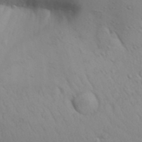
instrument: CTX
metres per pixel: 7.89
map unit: Aa
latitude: 29.9528
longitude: -145.8205
